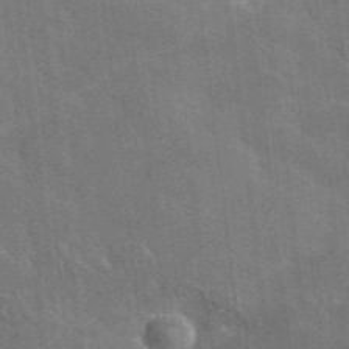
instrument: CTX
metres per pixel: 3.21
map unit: lHvf
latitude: 36.5924
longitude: -91.0081
